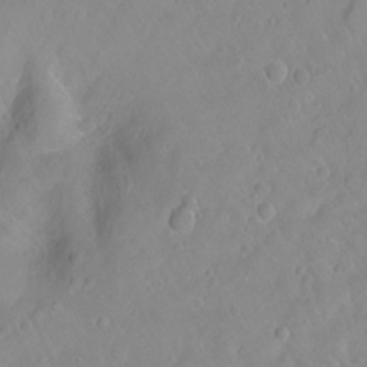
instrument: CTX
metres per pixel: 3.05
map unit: Ht
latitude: -8.7652
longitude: -36.1389
